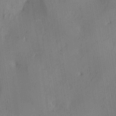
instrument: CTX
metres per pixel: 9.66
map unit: lAa
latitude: 5.9150
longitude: -113.3859
